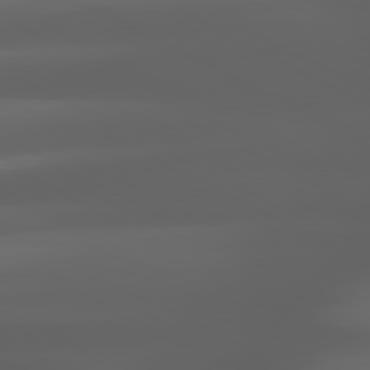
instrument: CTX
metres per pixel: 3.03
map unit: lApd
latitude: 80.5735
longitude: -140.6490
